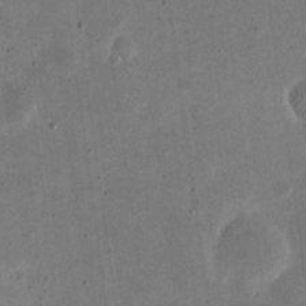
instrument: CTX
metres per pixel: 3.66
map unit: eHh
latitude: 21.4238
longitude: -69.3860
